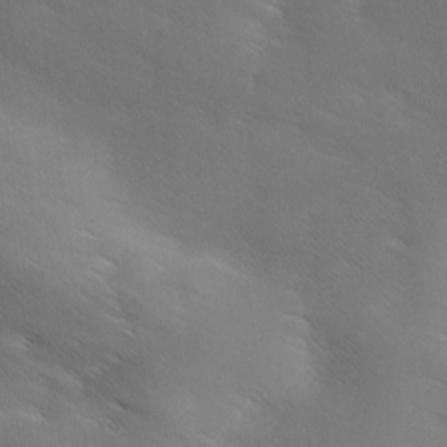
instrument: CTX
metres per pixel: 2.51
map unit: Ave
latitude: 0.8191
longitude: -114.4789
